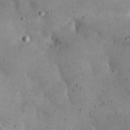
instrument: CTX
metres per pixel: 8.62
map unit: eHh
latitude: 20.2712
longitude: -61.2159
